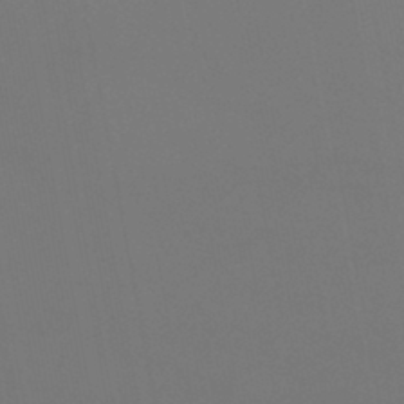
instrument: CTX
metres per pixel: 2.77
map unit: eHb
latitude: -37.9367
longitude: 74.9542
